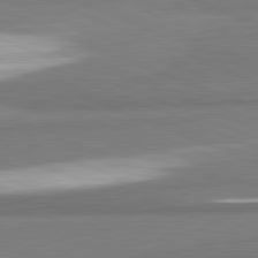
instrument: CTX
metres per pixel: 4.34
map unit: lApd
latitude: 82.0633
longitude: 174.0283
